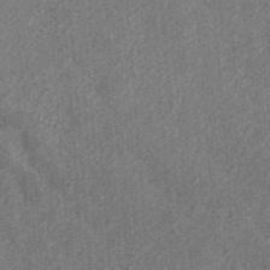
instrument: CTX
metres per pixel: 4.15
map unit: ANa
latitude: 36.2712
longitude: 14.7841
